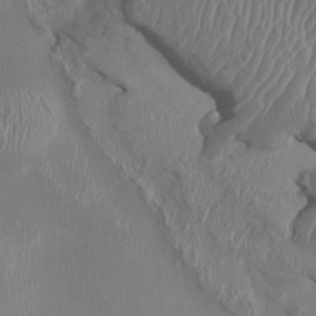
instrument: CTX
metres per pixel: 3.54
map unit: HNhu
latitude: 1.5749
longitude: -6.1767
